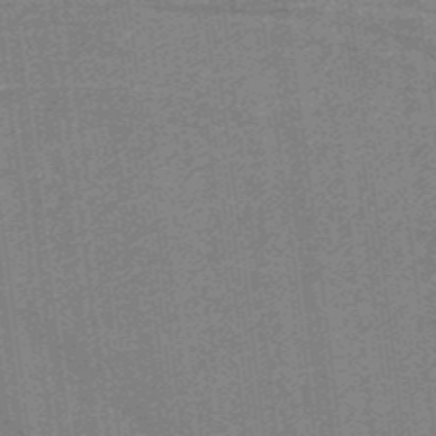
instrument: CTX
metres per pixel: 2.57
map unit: HNb
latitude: -37.3698
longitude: 57.5588
